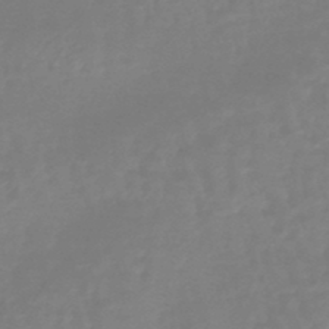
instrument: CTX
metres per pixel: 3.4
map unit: eHb
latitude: -46.1983
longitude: 81.6155
